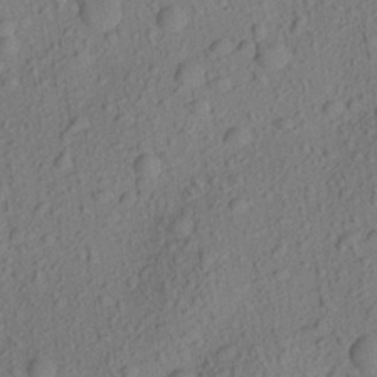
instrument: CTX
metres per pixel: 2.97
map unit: Aa
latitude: 23.2348
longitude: -143.4616
